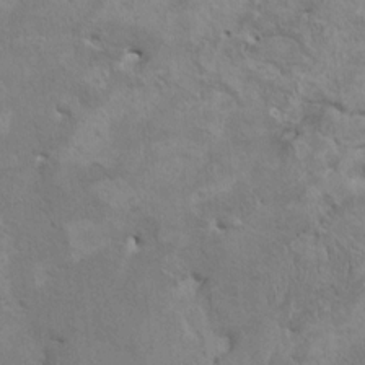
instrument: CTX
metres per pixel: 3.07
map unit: HNhu
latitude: 4.3278
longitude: 4.6707
